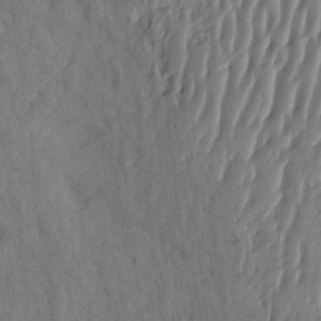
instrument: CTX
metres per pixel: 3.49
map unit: eHh
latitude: -2.4817
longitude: 14.5007
